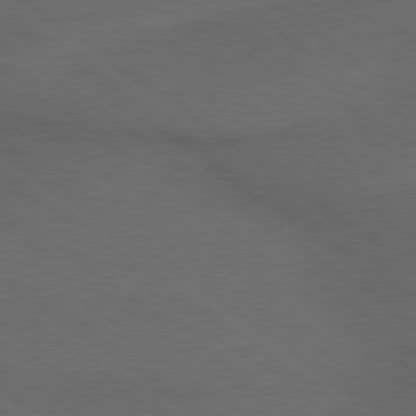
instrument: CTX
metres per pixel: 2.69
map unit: lApd
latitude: 79.3671
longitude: -177.1970
